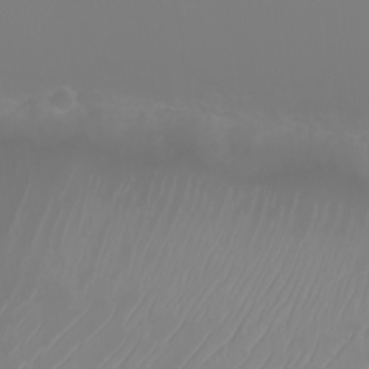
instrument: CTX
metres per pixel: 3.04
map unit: eHh
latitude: -6.1417
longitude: -88.5924
